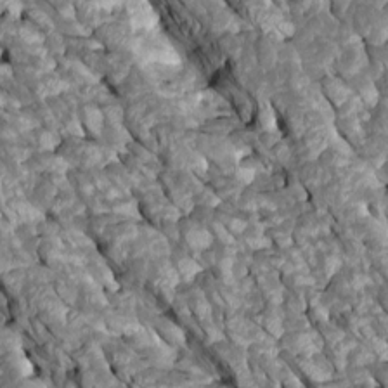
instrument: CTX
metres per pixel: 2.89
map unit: Htu
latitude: 1.1592
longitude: 145.0487
